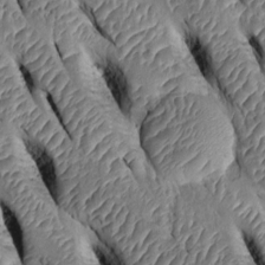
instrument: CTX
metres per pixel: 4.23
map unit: Htu
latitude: 0.1955
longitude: 149.1243
